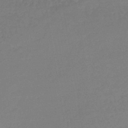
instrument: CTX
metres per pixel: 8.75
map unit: lHb
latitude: -42.1794
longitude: 60.1417
